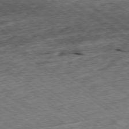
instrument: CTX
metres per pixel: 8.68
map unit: Ap
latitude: -79.2565
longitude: -87.3859
